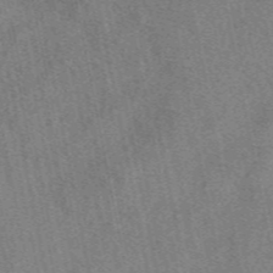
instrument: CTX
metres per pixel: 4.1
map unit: eAb
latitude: 48.7057
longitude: 109.5399
